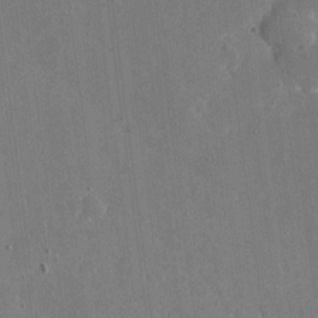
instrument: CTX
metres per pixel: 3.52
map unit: eHh
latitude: 4.7624
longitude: -66.9324
